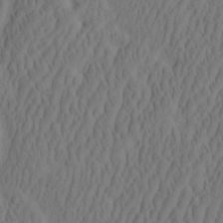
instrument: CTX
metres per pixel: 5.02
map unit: eHh
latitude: -2.3495
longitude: 15.8990
